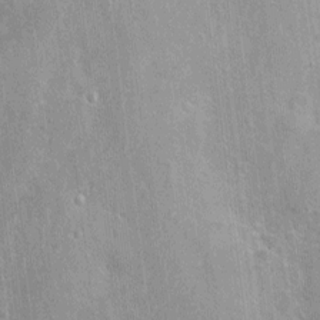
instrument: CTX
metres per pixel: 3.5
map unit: Nhu
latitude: 0.9702
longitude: -16.3845
